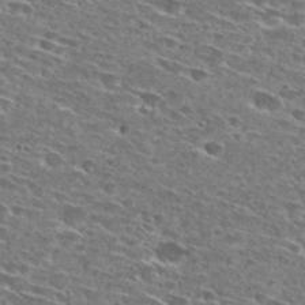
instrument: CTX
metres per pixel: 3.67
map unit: Hto
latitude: 28.2711
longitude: -46.4601
